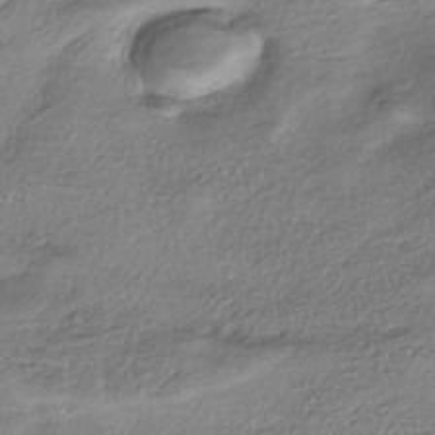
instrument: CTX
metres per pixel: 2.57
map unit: eHh
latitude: -41.8233
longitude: 122.8219
